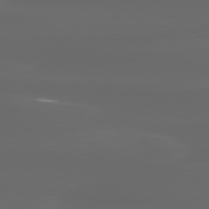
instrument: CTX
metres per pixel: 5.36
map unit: lApd
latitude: 80.2333
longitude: -116.4979
